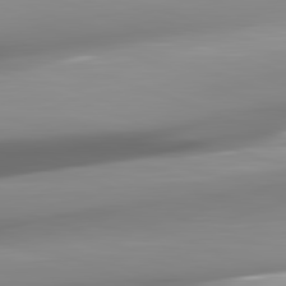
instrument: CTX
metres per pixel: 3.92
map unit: lApd
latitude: 82.2144
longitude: -147.8962
